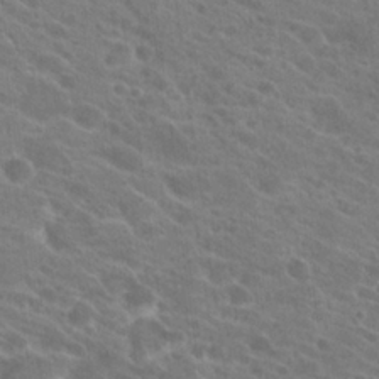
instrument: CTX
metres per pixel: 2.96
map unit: Hto
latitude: 23.3671
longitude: -39.1781
